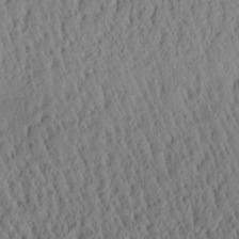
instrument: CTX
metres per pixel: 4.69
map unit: Aa
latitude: 26.6869
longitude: -135.0836
